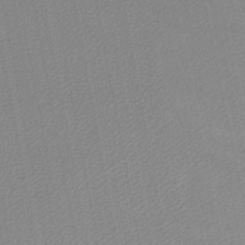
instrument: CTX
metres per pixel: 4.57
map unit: lHb
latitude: -46.2361
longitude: 69.8233
